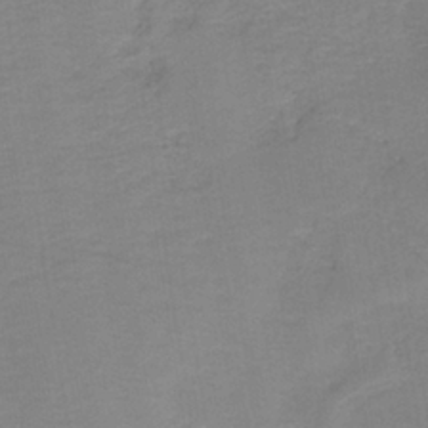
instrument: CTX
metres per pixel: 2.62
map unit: eAb
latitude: -35.9556
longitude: 52.0283
